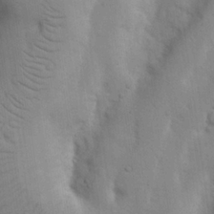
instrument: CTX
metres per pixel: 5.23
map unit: Nhu
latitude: 19.8205
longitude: -74.1578
